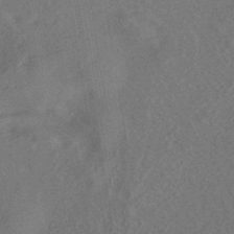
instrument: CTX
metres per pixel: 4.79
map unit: HNhu
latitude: -40.0661
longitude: 98.4062
